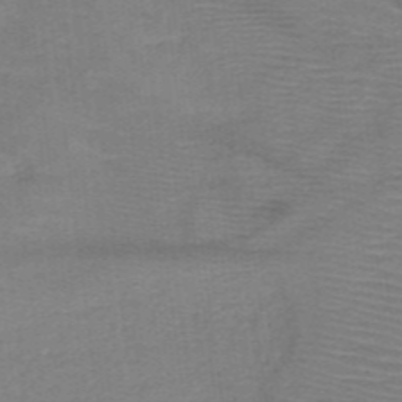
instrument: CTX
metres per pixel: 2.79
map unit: HNb
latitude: -47.7666
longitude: -45.6694
